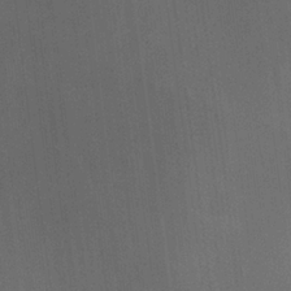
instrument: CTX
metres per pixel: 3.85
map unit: HNhu
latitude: 13.0837
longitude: 11.2565
